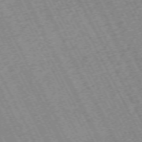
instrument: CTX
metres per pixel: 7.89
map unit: Hpe
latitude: -71.3699
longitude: 10.6896
